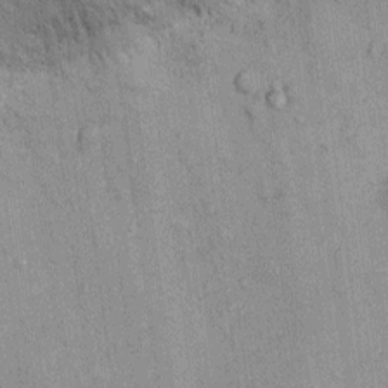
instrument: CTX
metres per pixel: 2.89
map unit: Ht
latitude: -3.4076
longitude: -13.2348
